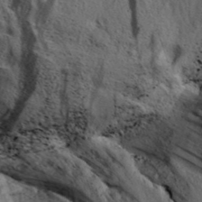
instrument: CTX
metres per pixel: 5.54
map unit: Aa
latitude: 31.1215
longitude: -136.8758
